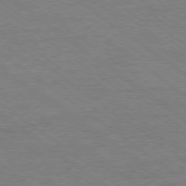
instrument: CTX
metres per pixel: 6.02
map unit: Ap
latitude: -79.3887
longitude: -83.4426
